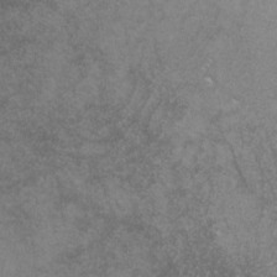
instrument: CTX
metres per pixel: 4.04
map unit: lHvf
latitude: -13.0298
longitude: -101.6694
